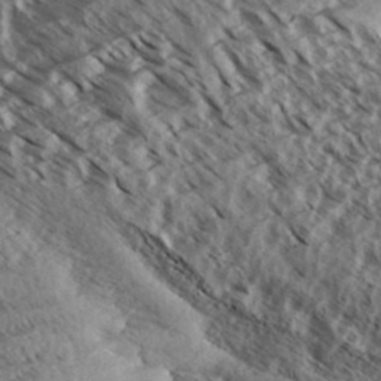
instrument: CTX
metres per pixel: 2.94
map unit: eHh
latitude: 35.4426
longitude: -139.6316
